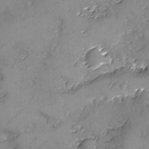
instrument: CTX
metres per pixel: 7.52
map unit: Ave
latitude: -8.1795
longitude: -118.1011
